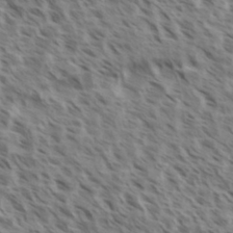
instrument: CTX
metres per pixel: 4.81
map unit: eHh
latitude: 35.1781
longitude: -139.0836
